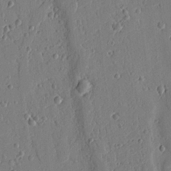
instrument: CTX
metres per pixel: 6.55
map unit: Ht
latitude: 9.3104
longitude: -78.2334
